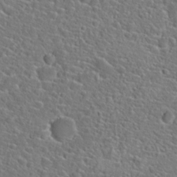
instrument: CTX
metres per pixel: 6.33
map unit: Hto
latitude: 23.5371
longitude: -45.1970
